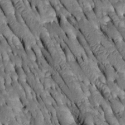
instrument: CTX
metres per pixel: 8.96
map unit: Htu
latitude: -2.0283
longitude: 150.6896
